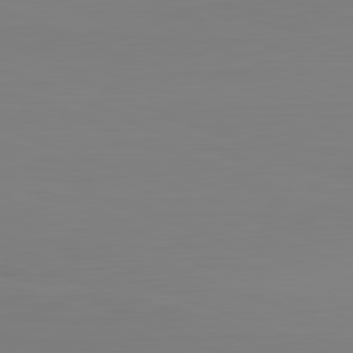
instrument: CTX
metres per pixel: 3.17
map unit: Hpe
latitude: -82.1606
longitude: 8.2739
